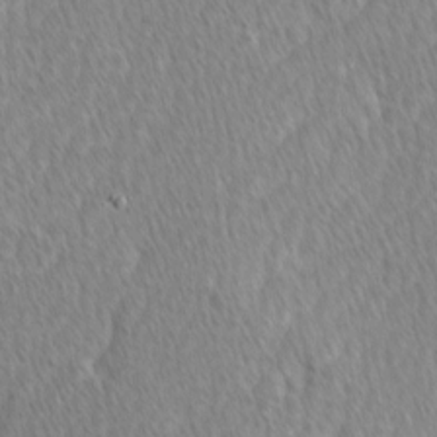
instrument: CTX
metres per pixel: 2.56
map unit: Ave
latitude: -1.0865
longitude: -114.3089
